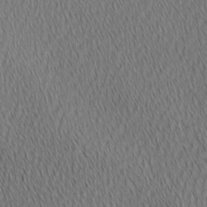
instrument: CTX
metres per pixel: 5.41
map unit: Ave
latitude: 2.2144
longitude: -114.9513
